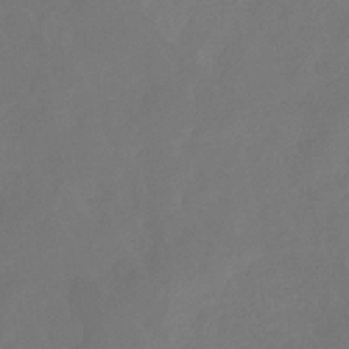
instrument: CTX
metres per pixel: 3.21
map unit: eHb
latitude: -35.3888
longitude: 78.8597
